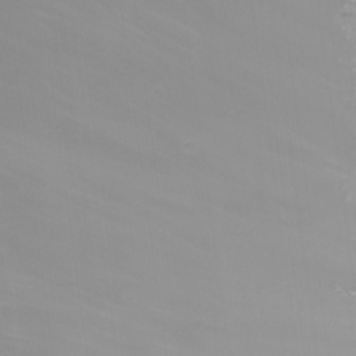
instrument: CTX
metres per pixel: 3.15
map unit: Nhu
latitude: -8.5196
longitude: -82.4978
